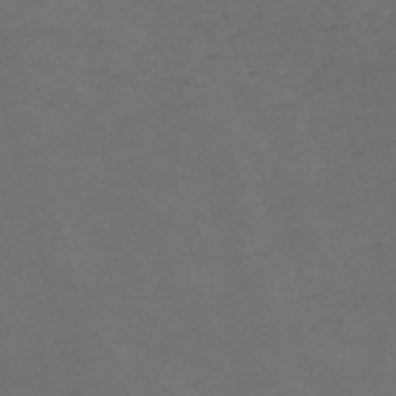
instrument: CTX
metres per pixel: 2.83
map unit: Nve
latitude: -57.6533
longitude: 52.8219
